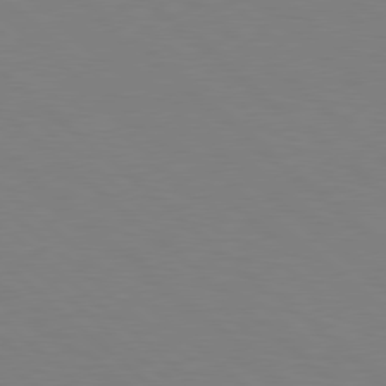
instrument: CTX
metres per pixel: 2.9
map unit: lApd
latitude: 78.7058
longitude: -176.0255
